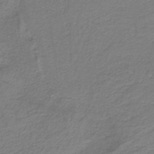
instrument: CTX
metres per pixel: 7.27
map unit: HNb
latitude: -38.2551
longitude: 53.5399
